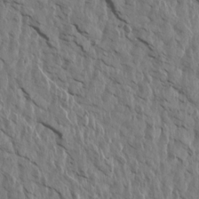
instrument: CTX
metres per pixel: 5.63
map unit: Aa
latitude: 14.4601
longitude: -143.3104
